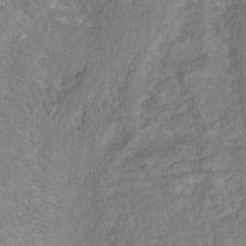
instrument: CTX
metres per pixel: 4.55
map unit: Nhe
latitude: -42.2172
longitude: -110.7058
